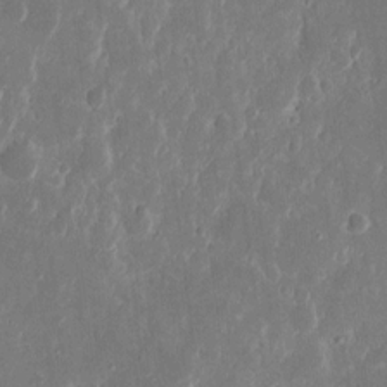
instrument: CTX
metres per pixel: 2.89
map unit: eHh
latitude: 12.6113
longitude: -71.8583
